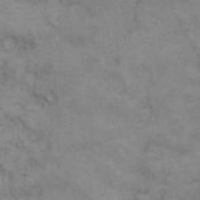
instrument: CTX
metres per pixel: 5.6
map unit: eHh
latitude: 14.7436
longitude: -63.6316
